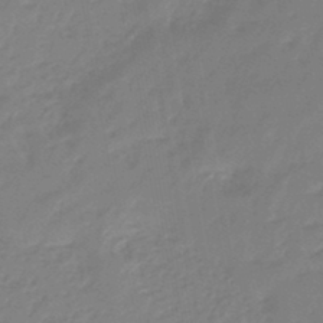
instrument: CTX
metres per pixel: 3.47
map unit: eHb
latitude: -46.0850
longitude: 82.9731
